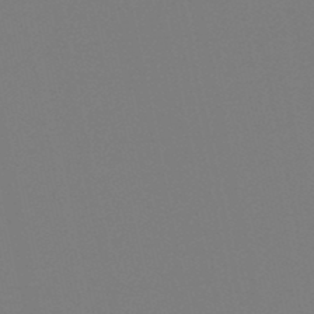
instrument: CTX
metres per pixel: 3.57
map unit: HNb
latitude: -46.8219
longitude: -42.8947
